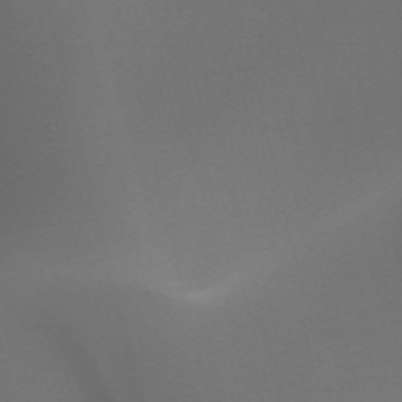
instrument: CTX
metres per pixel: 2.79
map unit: HNhu
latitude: -47.3887
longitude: 30.6518
